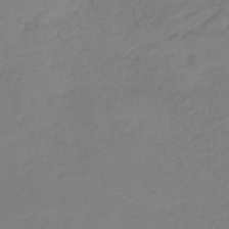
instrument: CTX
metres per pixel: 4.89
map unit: eHh
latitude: -42.1983
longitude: -32.5546
